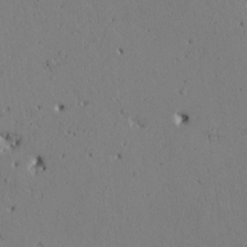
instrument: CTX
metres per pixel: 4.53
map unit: Htu
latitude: -2.7841
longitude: 168.6896
